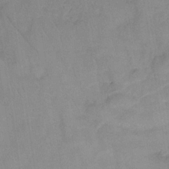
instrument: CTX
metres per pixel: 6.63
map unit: lHb
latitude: -33.4266
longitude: 64.9731
